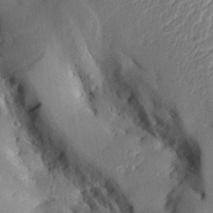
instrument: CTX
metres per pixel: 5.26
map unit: Aa
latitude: 29.4048
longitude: -132.0444
